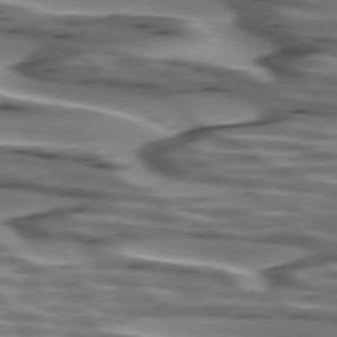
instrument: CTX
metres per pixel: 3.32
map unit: lApd
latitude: 74.8002
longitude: -57.5371
